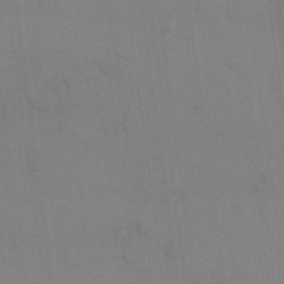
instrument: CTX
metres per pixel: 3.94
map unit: eHh
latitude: 18.2144
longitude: -67.2914
